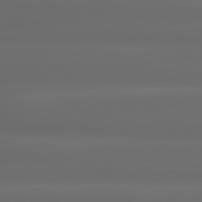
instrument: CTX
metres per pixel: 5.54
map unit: lApd
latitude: 80.8002
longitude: -136.9136
